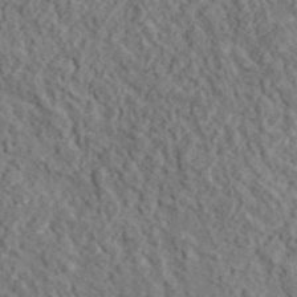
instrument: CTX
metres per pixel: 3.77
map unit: lHvf
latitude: 37.8961
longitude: -90.0444
